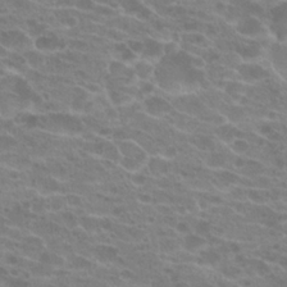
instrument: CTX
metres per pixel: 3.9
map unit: Hto
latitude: 21.6883
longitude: -40.5545
